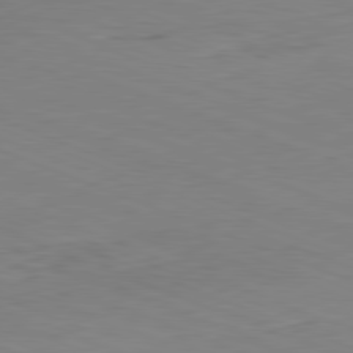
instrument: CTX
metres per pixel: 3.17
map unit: Ap
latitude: -82.0283
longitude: -80.2333
